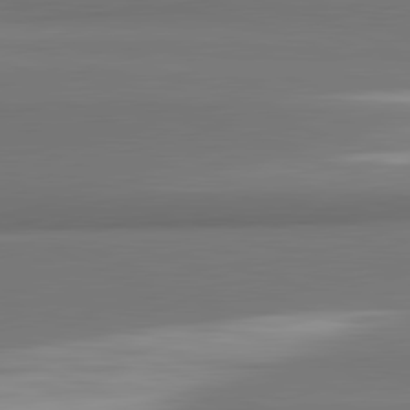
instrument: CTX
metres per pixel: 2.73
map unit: lApd
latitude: 81.9150
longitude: 172.1606
